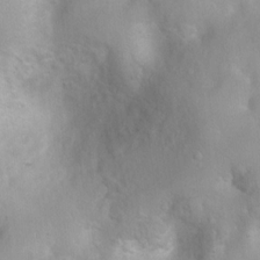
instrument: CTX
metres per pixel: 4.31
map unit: Ht
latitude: 3.4426
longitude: -26.3656
